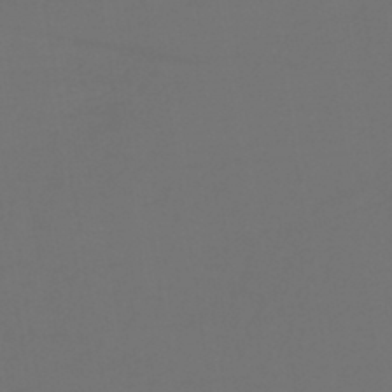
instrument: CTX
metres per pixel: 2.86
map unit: lHb
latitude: -43.2942
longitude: 65.8800
